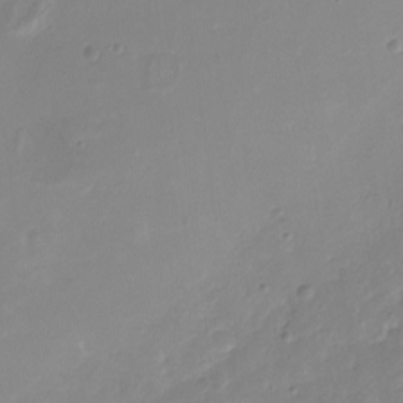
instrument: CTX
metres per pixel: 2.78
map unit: Nhu
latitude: -16.7275
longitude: -57.3103
